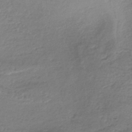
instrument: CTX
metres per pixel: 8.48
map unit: HNhu
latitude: -43.2753
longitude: 103.0675
